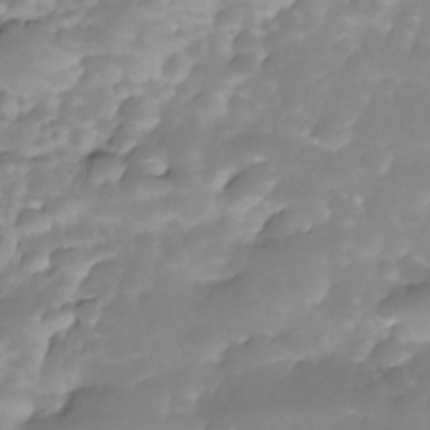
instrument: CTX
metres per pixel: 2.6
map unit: Nhe
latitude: -35.0675
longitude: -145.9717
